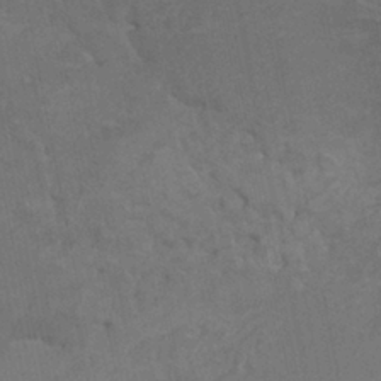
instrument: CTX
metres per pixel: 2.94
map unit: HNhu
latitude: 6.4034
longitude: 4.6140
